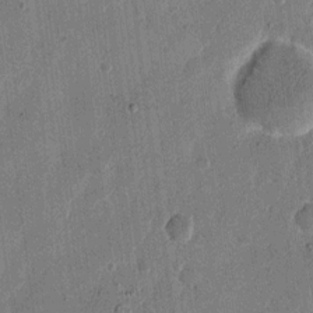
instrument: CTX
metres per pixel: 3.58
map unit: eHh
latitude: 12.5168
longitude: -68.4223
